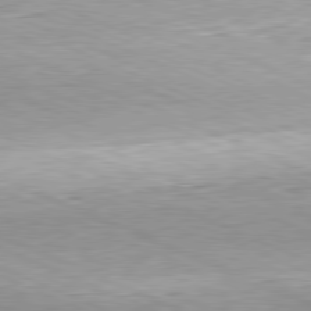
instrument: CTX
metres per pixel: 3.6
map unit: Hpe
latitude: -81.6344
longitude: 12.0283
